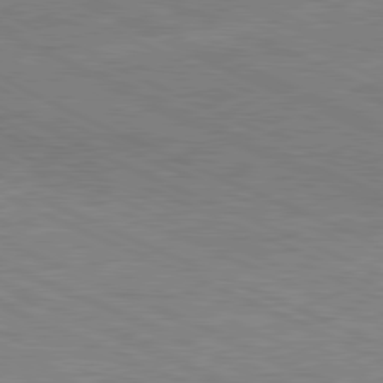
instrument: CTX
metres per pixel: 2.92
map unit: Ap
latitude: -81.8612
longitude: -73.2537
